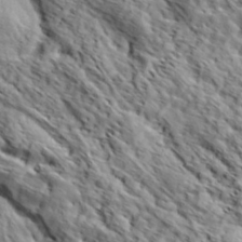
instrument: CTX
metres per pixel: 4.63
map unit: eHh
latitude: 37.1403
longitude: -80.8002
